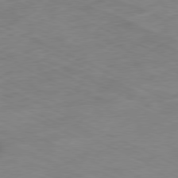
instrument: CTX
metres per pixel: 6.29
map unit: Ap
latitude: -80.1039
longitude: -67.5182
